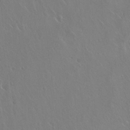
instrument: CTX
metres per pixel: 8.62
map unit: Hto
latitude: 18.1200
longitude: -58.1767
